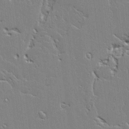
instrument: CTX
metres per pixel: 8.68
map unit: Aa
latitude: 12.6491
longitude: -125.6693
